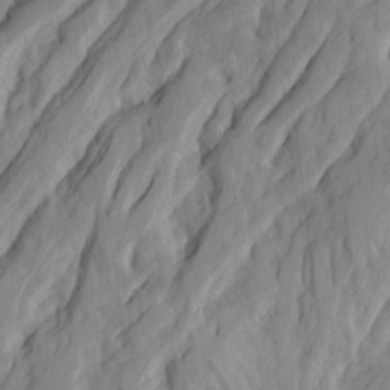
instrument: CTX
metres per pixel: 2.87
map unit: Ave
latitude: 23.2537
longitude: -133.0270
